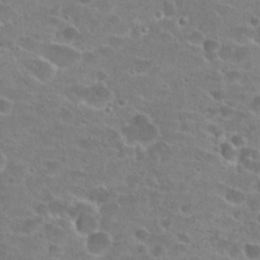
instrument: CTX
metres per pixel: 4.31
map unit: Hto
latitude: 22.3467
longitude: -43.1781
